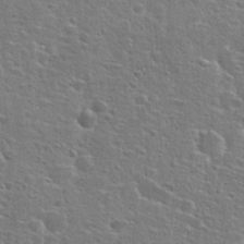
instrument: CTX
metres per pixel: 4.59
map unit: Hto
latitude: 25.6504
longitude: -49.2915
